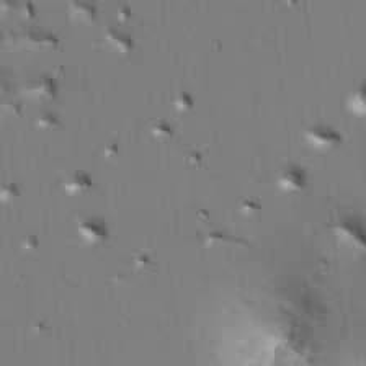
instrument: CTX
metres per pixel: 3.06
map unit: HNhu
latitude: 8.3656
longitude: -4.9703
